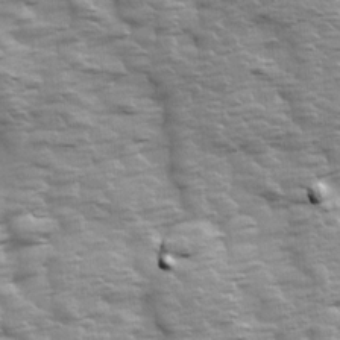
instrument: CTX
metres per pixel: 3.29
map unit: Ave
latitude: 13.9717
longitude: -104.3845
